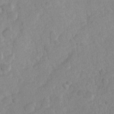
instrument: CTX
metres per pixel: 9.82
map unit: Hve
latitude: 24.5356
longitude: 144.2928
